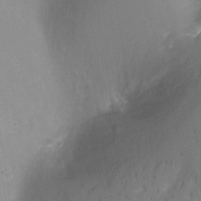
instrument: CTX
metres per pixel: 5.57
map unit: Nhu
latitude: -8.7085
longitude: -49.6694
